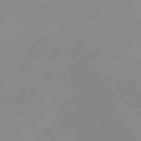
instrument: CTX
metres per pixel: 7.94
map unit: Nhu
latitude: -67.0297
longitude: 38.8597
